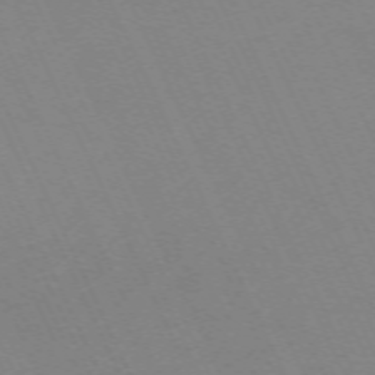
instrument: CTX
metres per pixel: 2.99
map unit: Hpe
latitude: -70.5763
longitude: 15.8990
